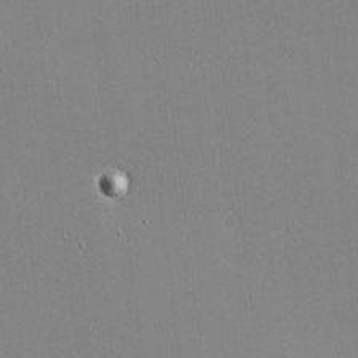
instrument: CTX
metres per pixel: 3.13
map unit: eHh
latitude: -2.6707
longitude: -80.6301
